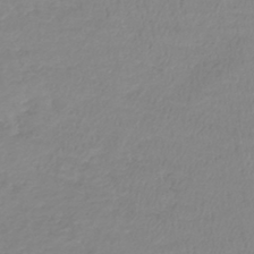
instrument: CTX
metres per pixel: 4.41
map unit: lHb
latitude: -40.2739
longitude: 72.3117
